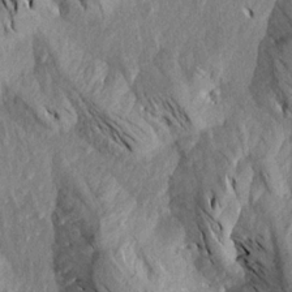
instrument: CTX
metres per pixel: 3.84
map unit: Aa
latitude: 18.7813
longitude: -145.5749
